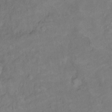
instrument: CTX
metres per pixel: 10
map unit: Ht
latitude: 5.9339
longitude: -36.2145
